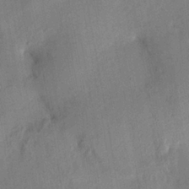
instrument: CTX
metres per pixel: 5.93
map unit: HNhu
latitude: 13.7639
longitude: 11.1242
